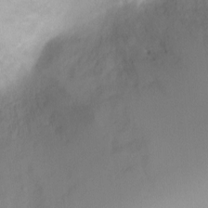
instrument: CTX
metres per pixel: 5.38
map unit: Ht
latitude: -0.9164
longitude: -19.0836
